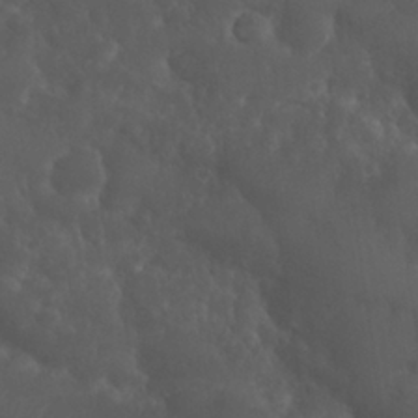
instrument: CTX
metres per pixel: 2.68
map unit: Nhu
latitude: 26.5357
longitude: -64.9136
